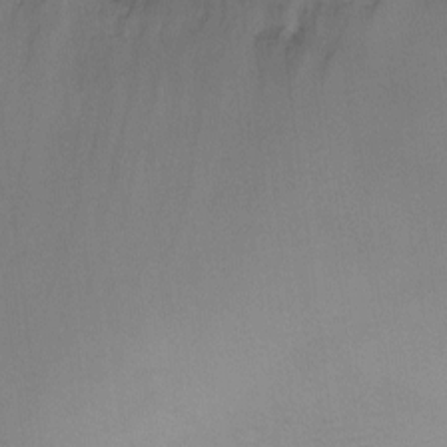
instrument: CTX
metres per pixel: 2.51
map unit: Ht
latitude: -2.3873
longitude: -19.8772
